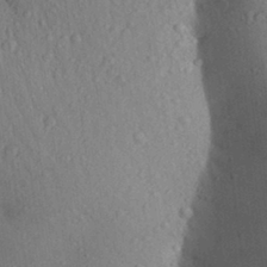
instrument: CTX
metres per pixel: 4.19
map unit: Aa
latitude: 28.9891
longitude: -148.1011
